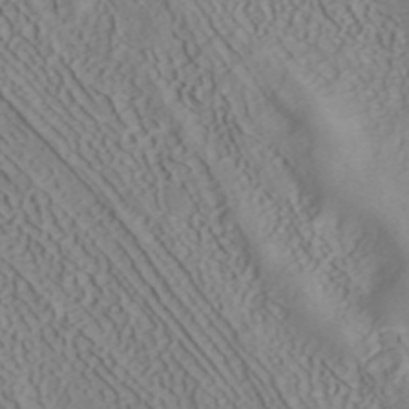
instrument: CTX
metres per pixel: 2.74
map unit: ANa
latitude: 40.5923
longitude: 33.9367
